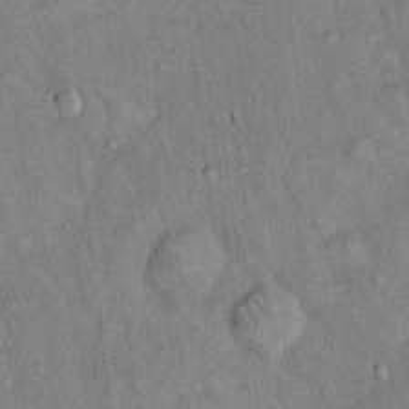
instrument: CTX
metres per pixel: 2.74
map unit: Hto
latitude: 14.4412
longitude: -58.8380
